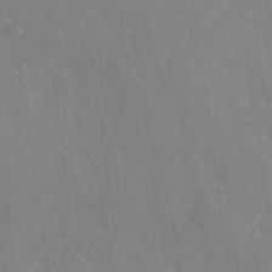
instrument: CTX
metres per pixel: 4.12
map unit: Nhu
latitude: -29.8422
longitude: -62.0444
